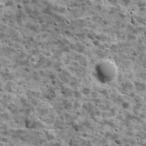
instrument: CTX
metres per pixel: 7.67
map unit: Ave
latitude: 16.9514
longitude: -134.4412
